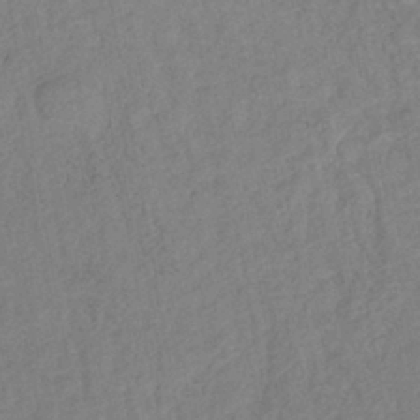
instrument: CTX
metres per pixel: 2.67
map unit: lHb
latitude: -40.9542
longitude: 73.2187
